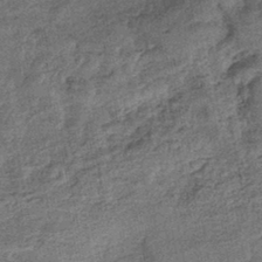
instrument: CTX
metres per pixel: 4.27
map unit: eHb
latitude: -43.4454
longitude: 82.8030
